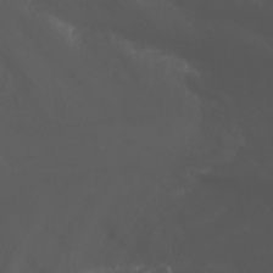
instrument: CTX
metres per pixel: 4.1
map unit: Nhu
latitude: -1.7100
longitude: -75.5371
